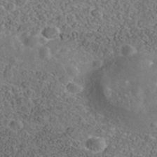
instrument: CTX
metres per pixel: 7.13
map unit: Nhe
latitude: -40.8408
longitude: -99.3481
